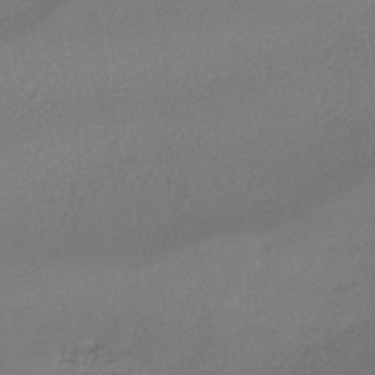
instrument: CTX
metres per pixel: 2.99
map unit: HNhu
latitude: -40.6140
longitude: 95.1431
